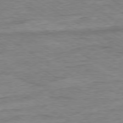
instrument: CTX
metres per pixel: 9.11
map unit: Ap
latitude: -79.4265
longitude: -83.7638
